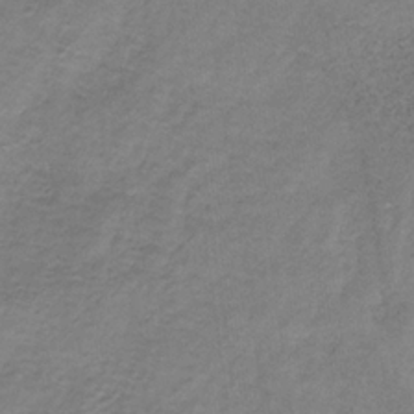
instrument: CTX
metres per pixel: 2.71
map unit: HNb
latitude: -33.1243
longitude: 58.2550
